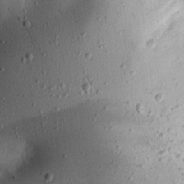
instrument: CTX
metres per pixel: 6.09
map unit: eHh
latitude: 24.5167
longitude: -89.0648
